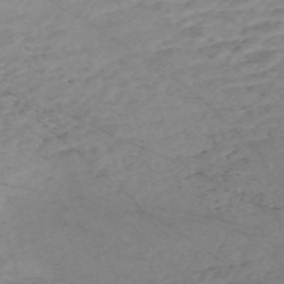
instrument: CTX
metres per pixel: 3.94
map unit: Nve
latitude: -58.7652
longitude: 61.5588
